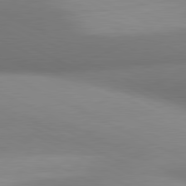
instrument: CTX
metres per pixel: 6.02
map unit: lApd
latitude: 80.8002
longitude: 131.5588
